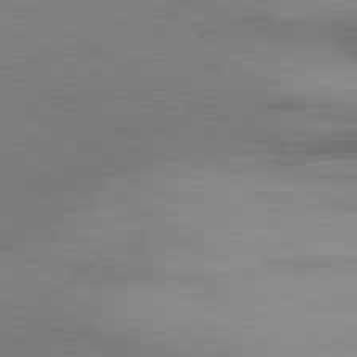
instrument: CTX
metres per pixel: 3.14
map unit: Hpe
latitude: -80.6141
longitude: 17.8234
